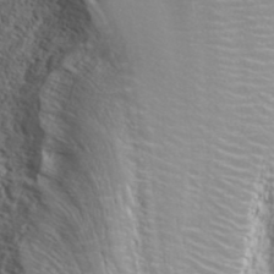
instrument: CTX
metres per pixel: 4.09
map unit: ANa
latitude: 41.3670
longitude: 29.2565
